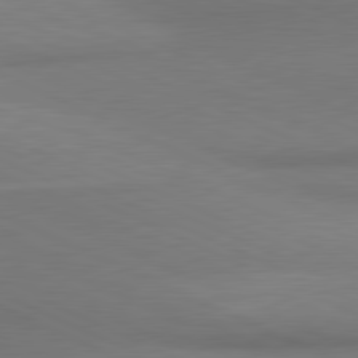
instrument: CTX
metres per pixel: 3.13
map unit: lApd
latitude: 81.1781
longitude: 163.6722
